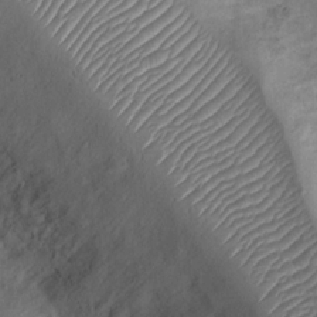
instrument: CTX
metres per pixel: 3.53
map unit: Ht
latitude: -3.7288
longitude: -15.0270
